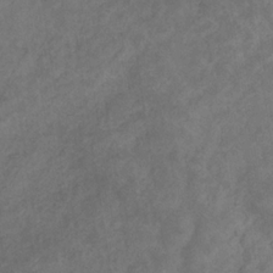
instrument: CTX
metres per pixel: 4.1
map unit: eHb
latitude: -32.1606
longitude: 71.7289
